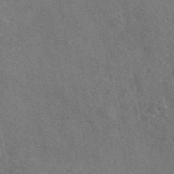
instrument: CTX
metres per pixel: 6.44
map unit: eAb
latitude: 45.8394
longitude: 113.0487
